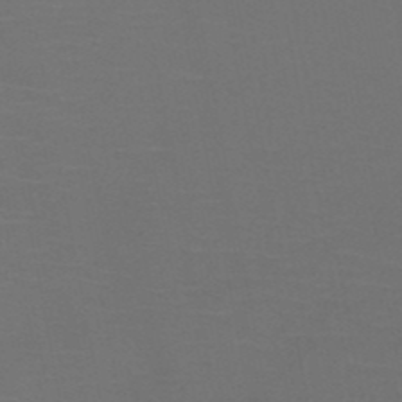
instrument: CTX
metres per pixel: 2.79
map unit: HNb
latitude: -50.5007
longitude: -44.2711
